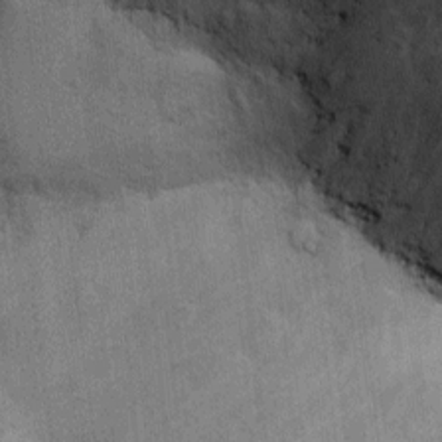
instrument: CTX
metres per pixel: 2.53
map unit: Ht
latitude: -2.6329
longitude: -13.8395
